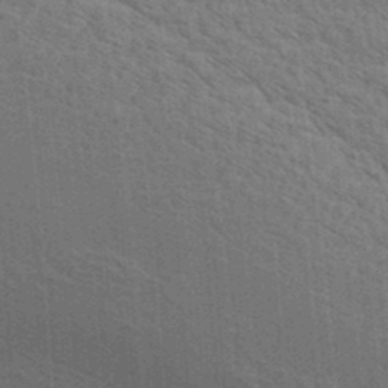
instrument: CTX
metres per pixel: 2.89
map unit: lAa
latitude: 20.1389
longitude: -139.3293
